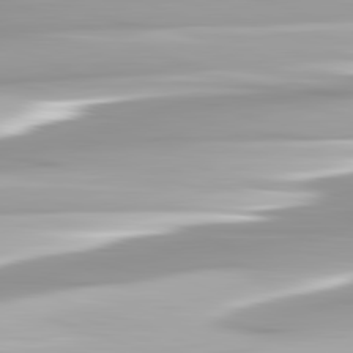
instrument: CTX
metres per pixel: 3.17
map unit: lApd
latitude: 82.6112
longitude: -138.7057
